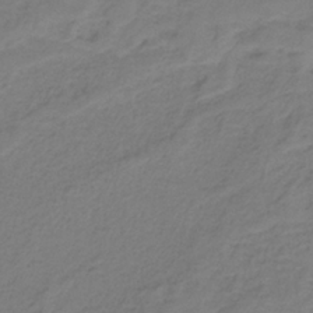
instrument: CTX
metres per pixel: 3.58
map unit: HNb
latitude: -35.8044
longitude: 53.8422
